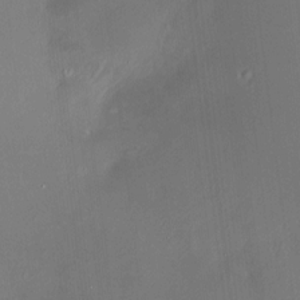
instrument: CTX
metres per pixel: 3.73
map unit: HNhu
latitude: 7.4237
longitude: 9.5777
